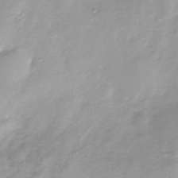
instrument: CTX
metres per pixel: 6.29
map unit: Nhe
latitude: -32.2362
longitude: -92.9891
